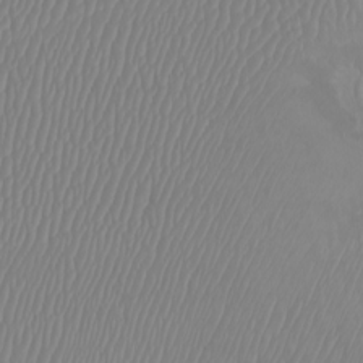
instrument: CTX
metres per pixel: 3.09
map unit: Htu
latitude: -7.0108
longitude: -70.3278
